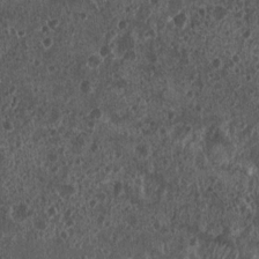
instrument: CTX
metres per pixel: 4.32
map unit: Nhu
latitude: 7.6505
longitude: -20.2333
